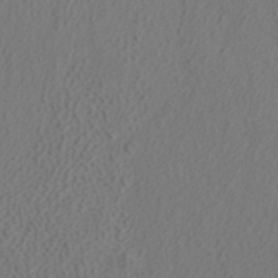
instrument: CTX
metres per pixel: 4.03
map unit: ANa
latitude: 41.6504
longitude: 27.6532
